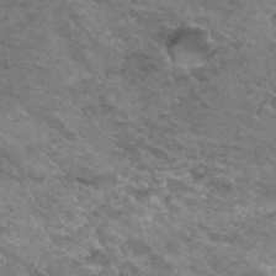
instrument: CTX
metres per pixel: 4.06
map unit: Hto
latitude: 33.2915
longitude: -48.4412
